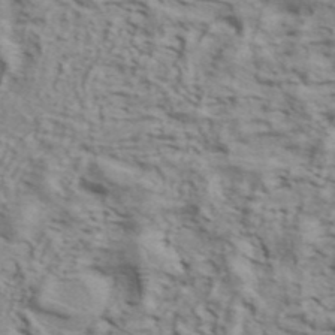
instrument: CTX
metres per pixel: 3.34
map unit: ANa
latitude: 42.8569
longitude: 54.5007
